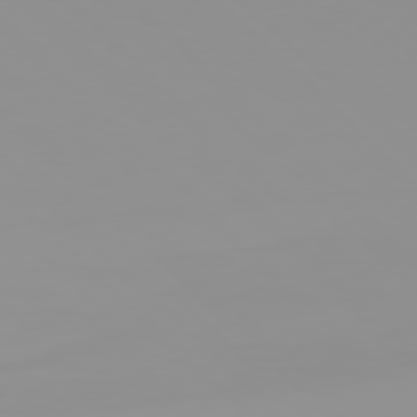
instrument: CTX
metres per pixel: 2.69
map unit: Hpe
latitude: 77.8205
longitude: -140.6868
